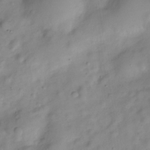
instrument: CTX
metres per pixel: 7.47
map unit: Hve
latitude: -28.9731
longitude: 93.3132
